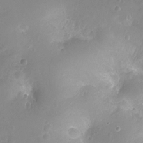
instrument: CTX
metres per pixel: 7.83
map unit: Hto
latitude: -12.1228
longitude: -38.7246
